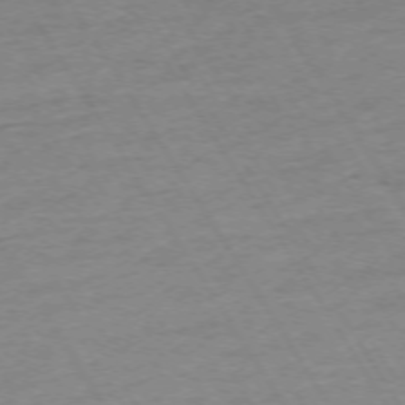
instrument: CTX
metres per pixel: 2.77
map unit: Ap
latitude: -73.8422
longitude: -82.7057
